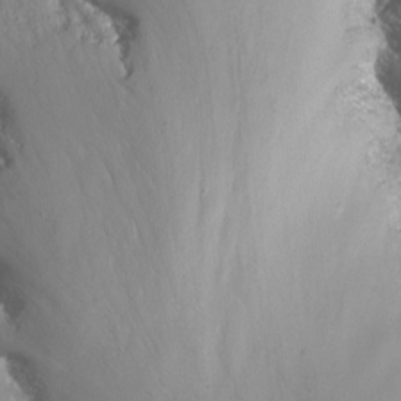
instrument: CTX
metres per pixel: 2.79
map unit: Nhu
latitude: -12.4818
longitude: -67.4426
